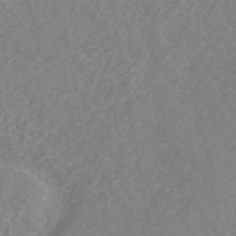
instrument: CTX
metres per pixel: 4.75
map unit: ANa
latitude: 44.8380
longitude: 24.5385
